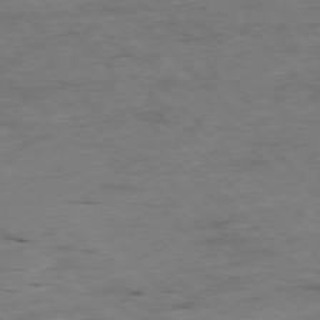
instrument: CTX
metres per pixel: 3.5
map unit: Ap
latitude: -77.3510
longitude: -89.3860
